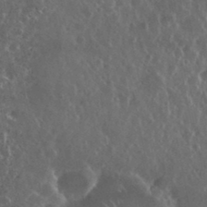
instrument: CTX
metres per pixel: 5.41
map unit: eHh
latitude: 34.9513
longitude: -59.2726
